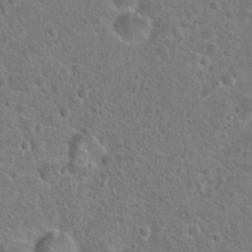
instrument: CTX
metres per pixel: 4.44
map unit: Hto
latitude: 23.3671
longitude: -46.6113
